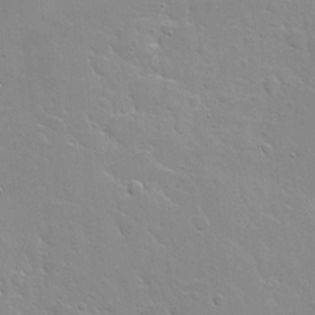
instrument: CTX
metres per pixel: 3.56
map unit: Nhe
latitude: -2.6140
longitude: -59.4426
